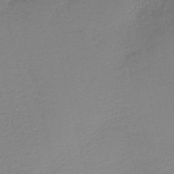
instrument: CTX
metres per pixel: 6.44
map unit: HNb
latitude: -40.1795
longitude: 50.2550
